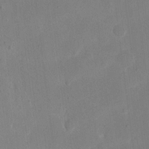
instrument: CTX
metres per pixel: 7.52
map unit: eHh
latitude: 11.2726
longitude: -69.5560
